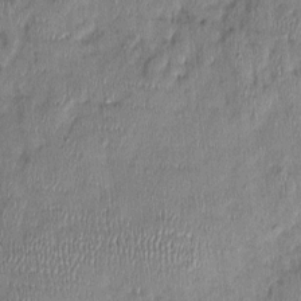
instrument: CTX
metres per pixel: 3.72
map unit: Nhu
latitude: -1.1054
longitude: -14.4601
